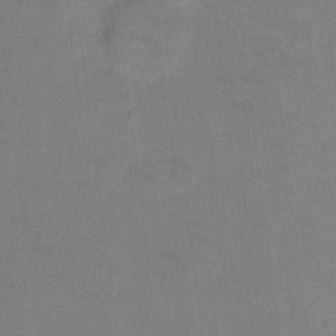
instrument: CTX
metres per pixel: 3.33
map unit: Hto
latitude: -5.4076
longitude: -35.8583
